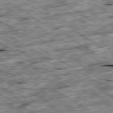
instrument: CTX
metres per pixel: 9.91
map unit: Ap
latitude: -80.2551
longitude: -90.6302
